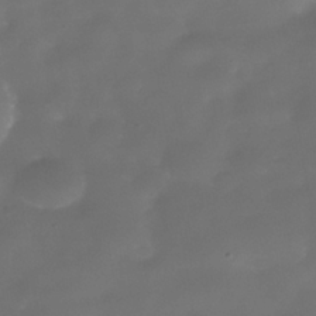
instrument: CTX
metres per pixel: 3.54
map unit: Nhe
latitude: -38.1984
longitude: -118.8191
